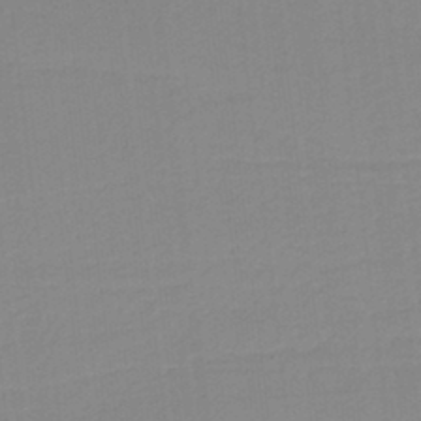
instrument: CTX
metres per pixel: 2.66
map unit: HNb
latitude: -36.8974
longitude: 56.1795
